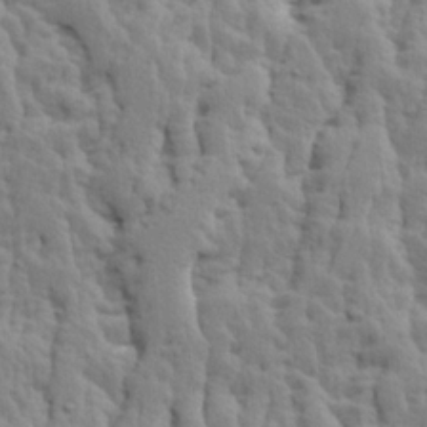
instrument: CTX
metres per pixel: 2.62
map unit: Ave
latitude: 13.9717
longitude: -134.4790
